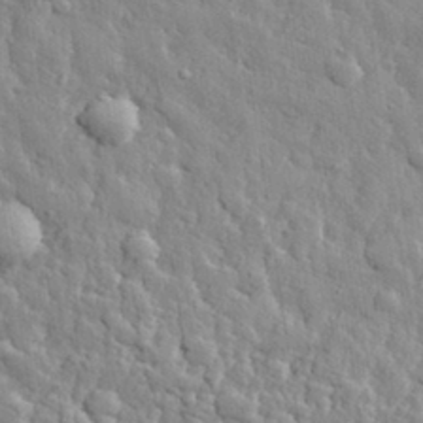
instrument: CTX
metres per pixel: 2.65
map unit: eHh
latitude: 32.4412
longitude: -79.2915
